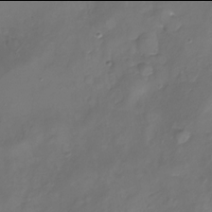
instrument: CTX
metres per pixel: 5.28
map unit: Nhu
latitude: -22.0094
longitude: -56.5923
